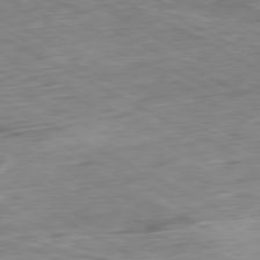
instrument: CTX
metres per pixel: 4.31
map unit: Ap
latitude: -80.8975
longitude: -80.8380
